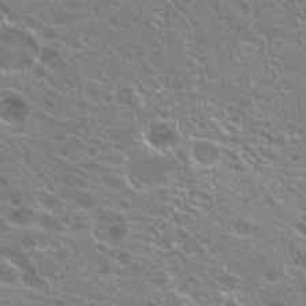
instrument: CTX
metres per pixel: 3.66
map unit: Hto
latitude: 21.0081
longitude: -40.3656
